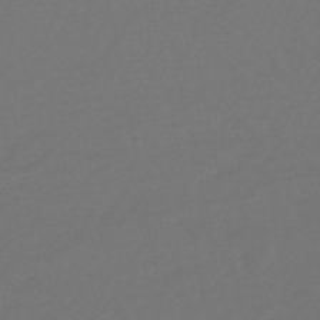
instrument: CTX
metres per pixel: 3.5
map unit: eHb
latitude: -47.5021
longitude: 87.8611
